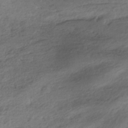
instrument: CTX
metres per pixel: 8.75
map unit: HNhu
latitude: -42.3873
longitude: 104.0094
